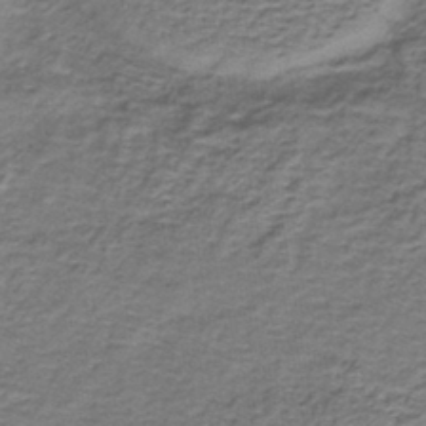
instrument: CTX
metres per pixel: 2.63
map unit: lHb
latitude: -40.6140
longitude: 62.4062
